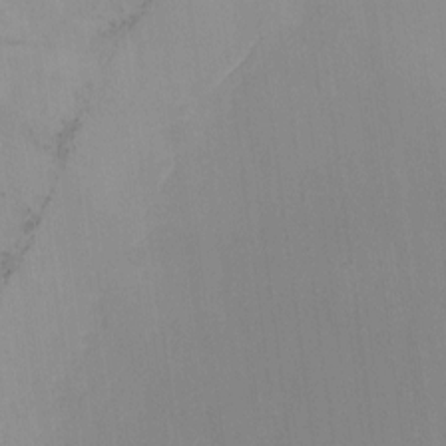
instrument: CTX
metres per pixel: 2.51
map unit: Nhu
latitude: -17.1431
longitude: -49.2537
